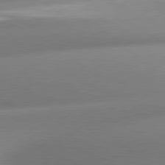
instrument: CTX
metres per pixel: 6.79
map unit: lApd
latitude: 80.3656
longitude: -159.5938
